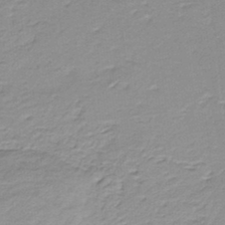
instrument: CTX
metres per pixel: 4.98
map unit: lHb
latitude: -36.1605
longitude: 58.7652
